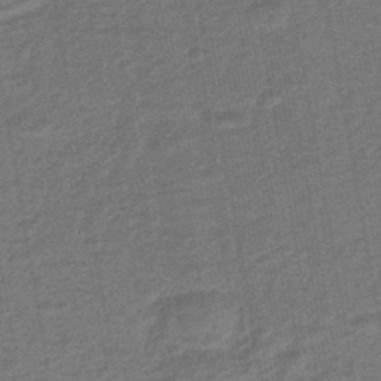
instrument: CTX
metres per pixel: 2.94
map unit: eHb
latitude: -46.6896
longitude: 88.2172
